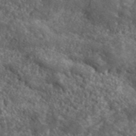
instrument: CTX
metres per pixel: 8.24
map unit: lHvf
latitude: 40.5545
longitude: -89.5372
